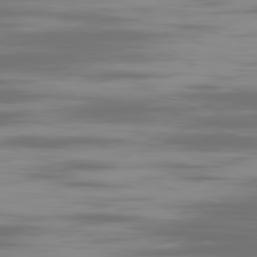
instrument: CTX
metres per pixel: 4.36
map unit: Ap
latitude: -80.2929
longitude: -58.8002
